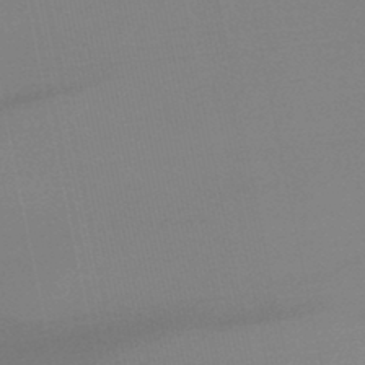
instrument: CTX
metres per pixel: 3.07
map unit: lHb
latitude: -45.1431
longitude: 67.3887
